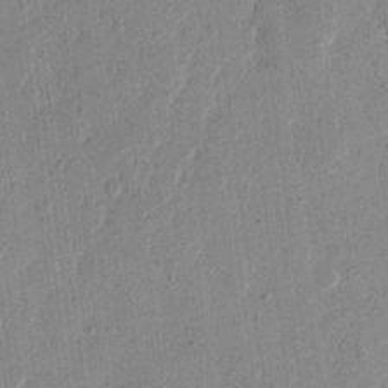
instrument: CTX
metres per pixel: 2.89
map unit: eHh
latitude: 12.4601
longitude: -68.9514
